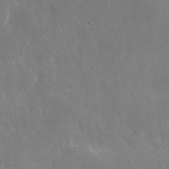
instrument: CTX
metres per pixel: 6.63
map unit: eHh
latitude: 9.5371
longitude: -70.3656
